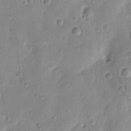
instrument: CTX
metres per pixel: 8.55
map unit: Htu
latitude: 1.6127
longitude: -178.2712
